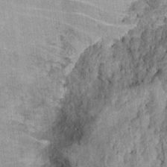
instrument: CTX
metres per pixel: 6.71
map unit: Hto
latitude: 15.2915
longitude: -34.6112
